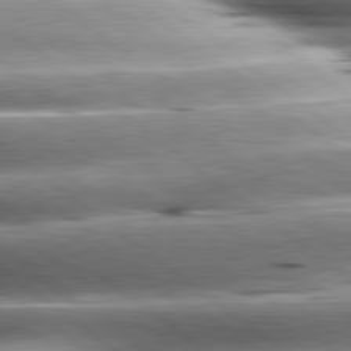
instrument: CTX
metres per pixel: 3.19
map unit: lApd
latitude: 80.6679
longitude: -143.8395
